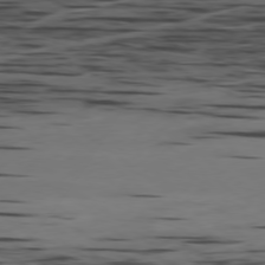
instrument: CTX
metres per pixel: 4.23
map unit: Ap
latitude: -79.2565
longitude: -63.3860
